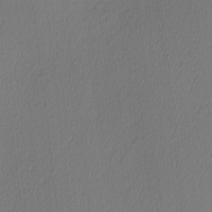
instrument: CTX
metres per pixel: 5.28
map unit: Ave
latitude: 2.7246
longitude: -115.2914
